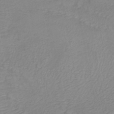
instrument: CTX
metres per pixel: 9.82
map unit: HNb
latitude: -48.9353
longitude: -50.2333
